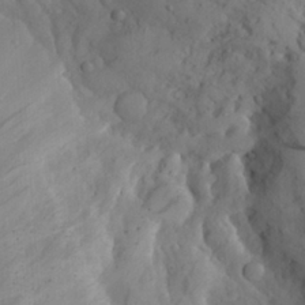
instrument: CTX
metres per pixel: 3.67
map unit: Aa
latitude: 26.5924
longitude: -131.7828
